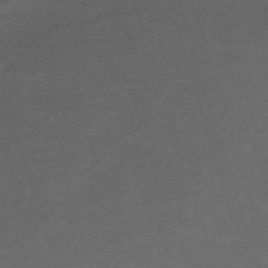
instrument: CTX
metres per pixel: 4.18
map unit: eHh
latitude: -62.0094
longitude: 49.7478
